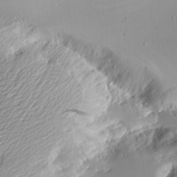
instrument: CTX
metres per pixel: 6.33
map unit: Aa
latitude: 10.9703
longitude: -126.4790
